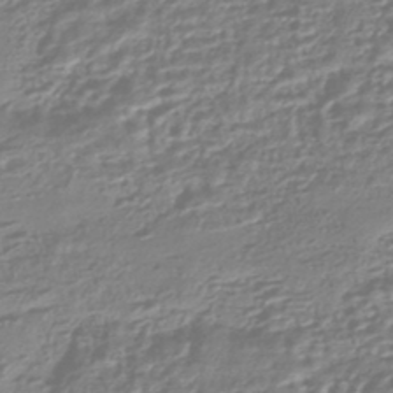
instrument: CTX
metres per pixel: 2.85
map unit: HNhu
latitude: -44.7085
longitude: 100.0661
